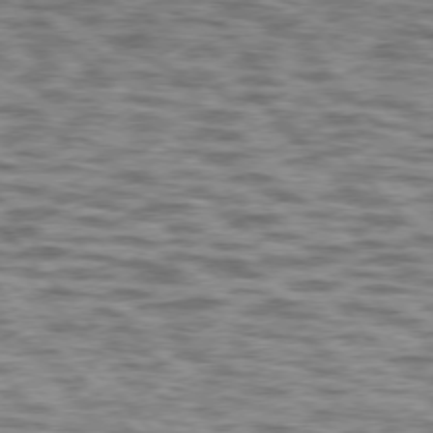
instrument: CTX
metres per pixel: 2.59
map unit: lApd
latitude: 76.2144
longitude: -70.4790
